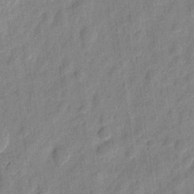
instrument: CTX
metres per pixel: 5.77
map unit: eHh
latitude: 7.9906
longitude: -74.2900
